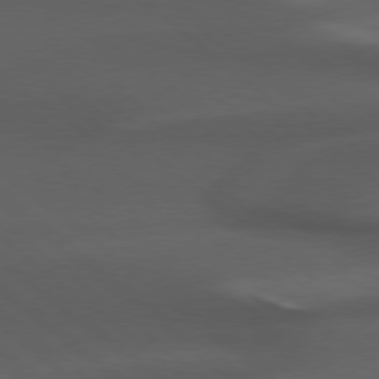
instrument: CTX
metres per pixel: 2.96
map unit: Hpe
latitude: 77.8772
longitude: -127.1781
